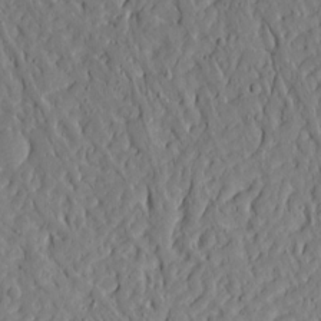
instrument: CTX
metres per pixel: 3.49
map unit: Aa
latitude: 14.6113
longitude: -140.3278
